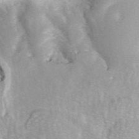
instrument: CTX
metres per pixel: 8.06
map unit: eAb
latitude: 49.1781
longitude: 118.8219
